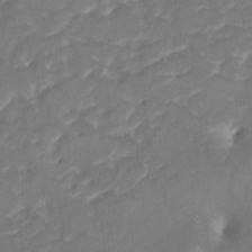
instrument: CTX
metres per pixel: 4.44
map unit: HNhu
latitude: 4.7057
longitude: 9.8800
